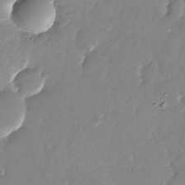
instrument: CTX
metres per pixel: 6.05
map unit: Nhu
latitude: -26.8219
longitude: -73.8962
